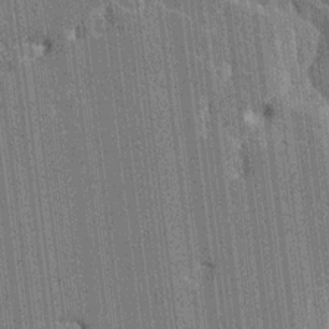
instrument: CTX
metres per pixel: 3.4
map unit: HNhu
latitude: 6.4412
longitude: -5.9339
